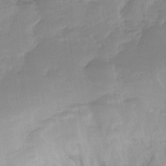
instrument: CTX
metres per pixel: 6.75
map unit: Ht
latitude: -15.3510
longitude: -52.7246
